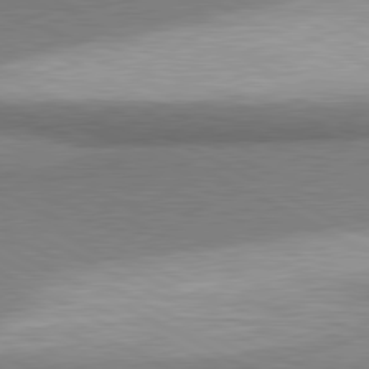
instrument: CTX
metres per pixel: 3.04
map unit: lApd
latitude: 80.6868
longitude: 165.1054
